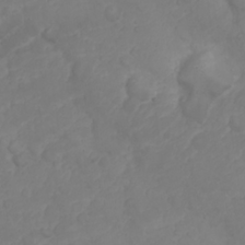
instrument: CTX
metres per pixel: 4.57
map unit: Nhu
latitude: 23.6694
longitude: -60.0633
